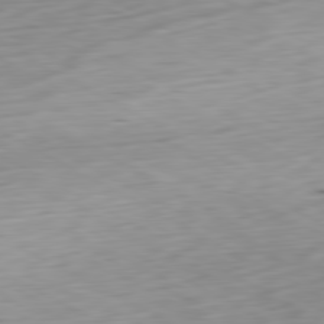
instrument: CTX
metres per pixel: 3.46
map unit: Ap
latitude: -80.7652
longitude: -70.8380
